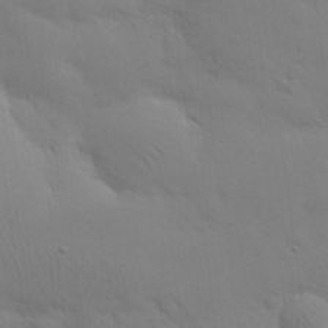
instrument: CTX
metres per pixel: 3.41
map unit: eHh
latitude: 25.5560
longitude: -65.8961
